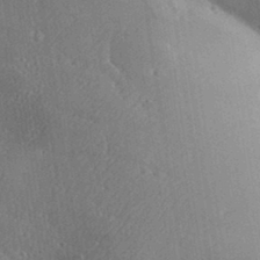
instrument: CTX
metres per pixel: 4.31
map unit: Aa
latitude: 31.9717
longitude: -144.5734
